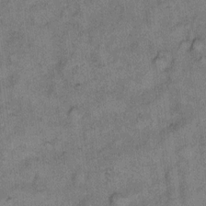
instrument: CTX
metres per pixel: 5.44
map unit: eHh
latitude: 10.8002
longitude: -63.5938
